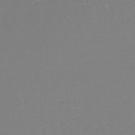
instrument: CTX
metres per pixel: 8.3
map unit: lHb
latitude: -45.8611
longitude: 65.4644
